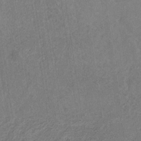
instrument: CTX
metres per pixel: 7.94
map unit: eHb
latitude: -30.6140
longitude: 68.9919
